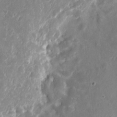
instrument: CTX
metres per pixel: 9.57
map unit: eHh
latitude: 10.3467
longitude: -71.8394
